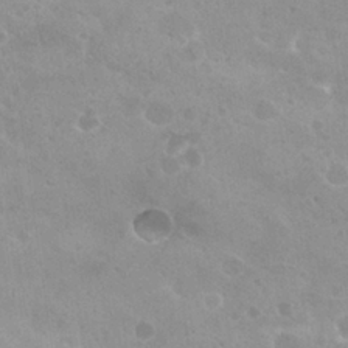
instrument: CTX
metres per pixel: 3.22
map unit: Hto
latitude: 26.0444
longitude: -36.5735
